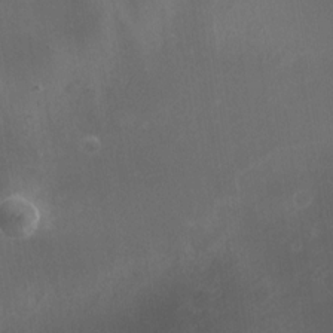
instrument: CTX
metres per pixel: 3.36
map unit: Nhu
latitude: -0.8408
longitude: -78.7435
